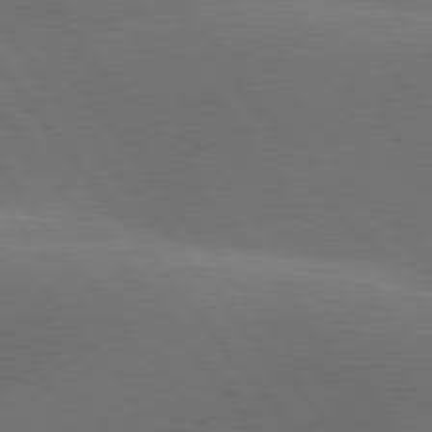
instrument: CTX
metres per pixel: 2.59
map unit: lApd
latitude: 77.8961
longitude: -52.2145
